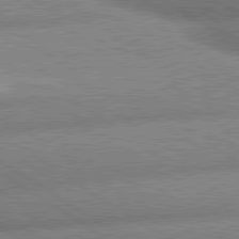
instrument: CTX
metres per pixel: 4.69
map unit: lApd
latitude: 80.2522
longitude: -161.5560
